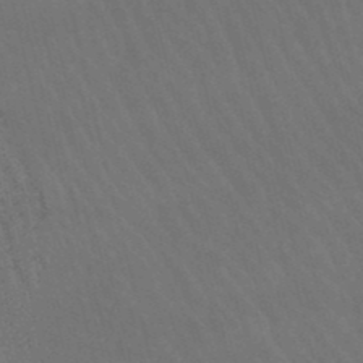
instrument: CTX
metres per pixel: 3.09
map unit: lHb
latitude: -46.9730
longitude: 77.1053
